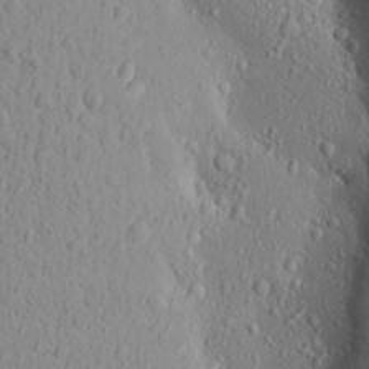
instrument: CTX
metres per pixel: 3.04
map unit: Aa
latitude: 18.2711
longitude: -148.0822
